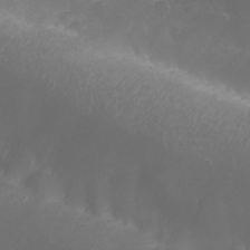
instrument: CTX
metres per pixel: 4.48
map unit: Nhu
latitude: 25.9906
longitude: -63.7639
